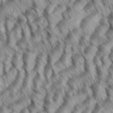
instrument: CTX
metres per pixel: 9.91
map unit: eHh
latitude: 35.7071
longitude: -138.3467
